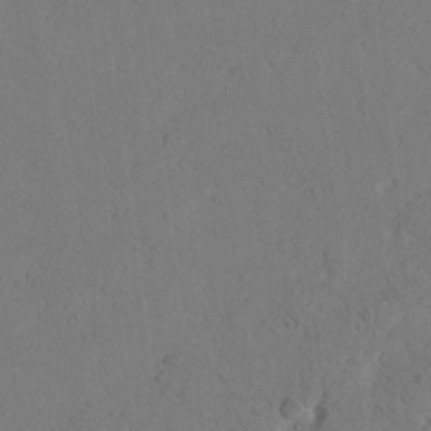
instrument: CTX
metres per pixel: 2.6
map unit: Nhu
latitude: 22.3845
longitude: -74.0444
